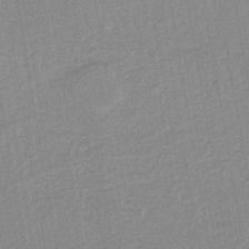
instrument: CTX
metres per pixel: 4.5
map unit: lHb
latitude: -41.7289
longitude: 62.9163
